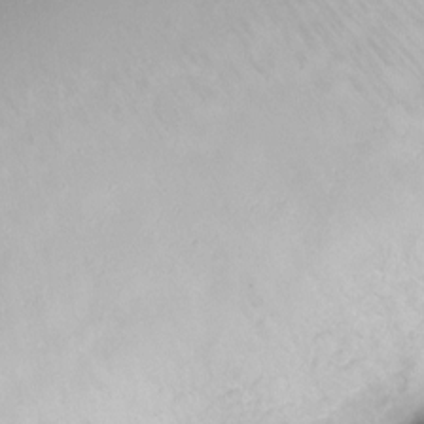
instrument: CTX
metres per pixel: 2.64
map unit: Nve
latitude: -21.1998
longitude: 104.4818
